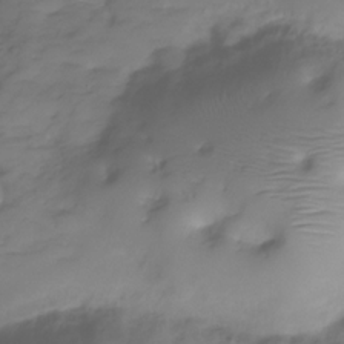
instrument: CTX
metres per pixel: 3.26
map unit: Hve
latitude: -29.4077
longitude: 90.8408
